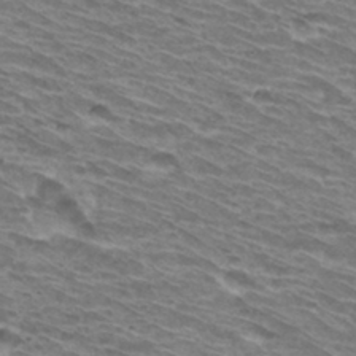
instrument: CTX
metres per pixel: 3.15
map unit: Hto
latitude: 31.4238
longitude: -42.1011
